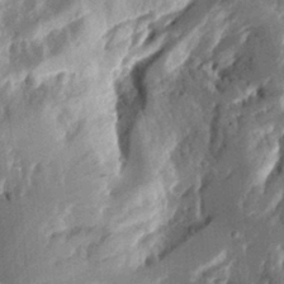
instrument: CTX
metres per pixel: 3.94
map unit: Aa
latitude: 11.9906
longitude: -126.4034
